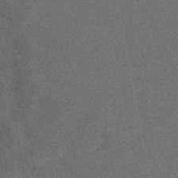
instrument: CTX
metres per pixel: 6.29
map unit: eAb
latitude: 47.4427
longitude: 117.0297
